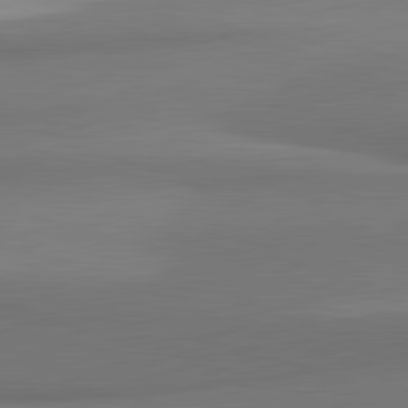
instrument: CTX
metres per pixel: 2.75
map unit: lApd
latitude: 82.1011
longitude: 169.6155
